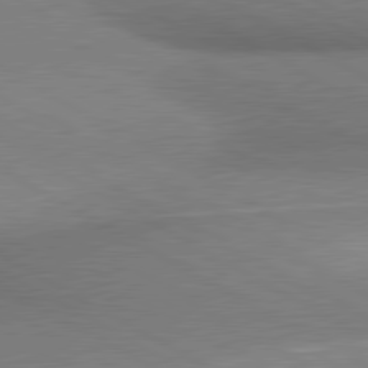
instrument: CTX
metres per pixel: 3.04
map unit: lApd
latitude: 80.4790
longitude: 166.0850
